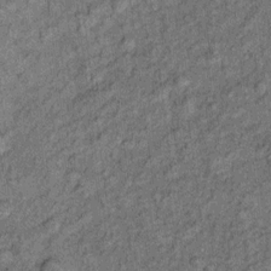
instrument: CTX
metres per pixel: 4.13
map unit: Ht
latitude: 8.7624
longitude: -37.4993
